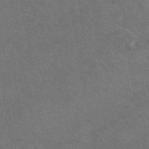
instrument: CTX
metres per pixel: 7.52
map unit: eAb
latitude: 47.7828
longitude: 113.5399
